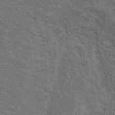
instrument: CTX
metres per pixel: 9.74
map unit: Ht
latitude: 13.6316
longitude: -39.9339
